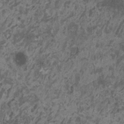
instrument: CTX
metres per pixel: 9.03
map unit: HNhu
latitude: 0.5545
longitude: 4.7841
